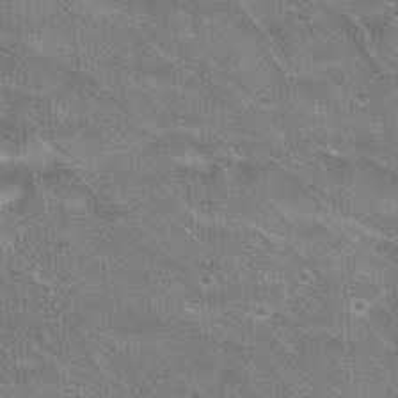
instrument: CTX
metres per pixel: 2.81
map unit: Hto
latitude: 21.2915
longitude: -42.9325
